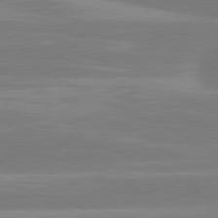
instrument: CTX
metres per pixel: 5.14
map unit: lApd
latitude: 81.3104
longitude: -135.3292
